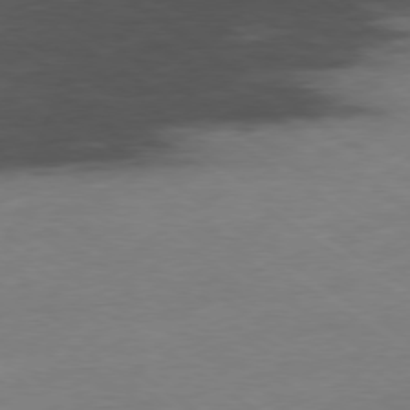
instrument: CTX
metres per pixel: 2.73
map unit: Hpe
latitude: -78.8408
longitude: -16.7435
